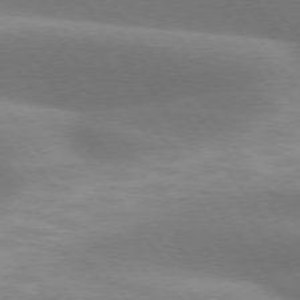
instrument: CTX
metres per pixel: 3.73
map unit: lApd
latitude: 74.7813
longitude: -49.9528
